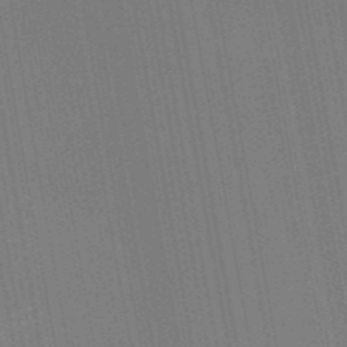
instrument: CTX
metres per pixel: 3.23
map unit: HNb
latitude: -51.8422
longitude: -45.5371
